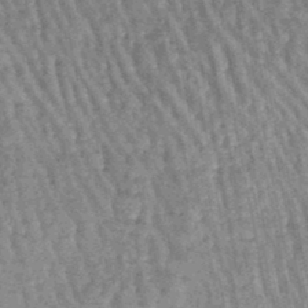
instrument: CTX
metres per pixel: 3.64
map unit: lHb
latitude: -46.8786
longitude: 78.4251
